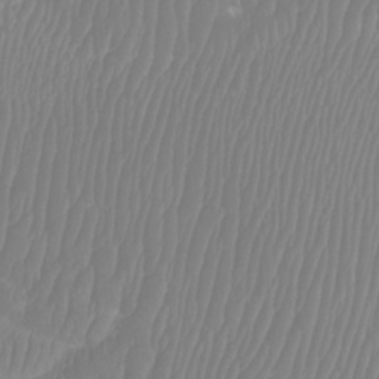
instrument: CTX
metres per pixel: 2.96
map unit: Htu
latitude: -8.3117
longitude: -74.6679
